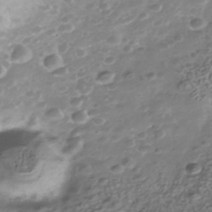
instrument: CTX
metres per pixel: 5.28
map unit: Nhe
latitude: -41.0486
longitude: -100.7624
